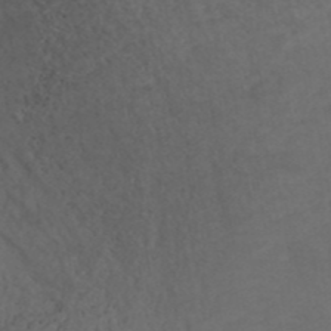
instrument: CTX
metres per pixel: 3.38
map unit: ANa
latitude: 42.7813
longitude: 28.3495
